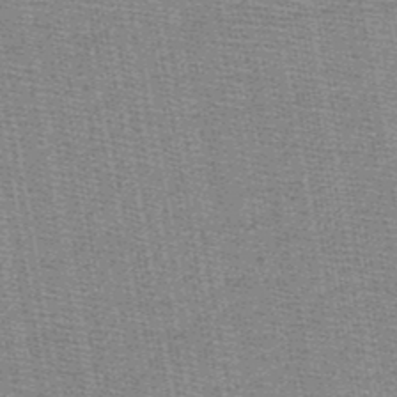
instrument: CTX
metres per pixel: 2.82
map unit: HNb
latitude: -48.9542
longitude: -40.8757
